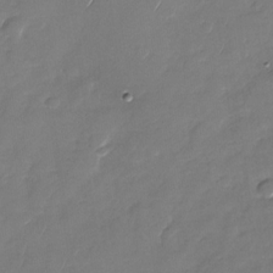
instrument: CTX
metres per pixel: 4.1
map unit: Nhu
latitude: -28.3306
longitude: -65.2348
